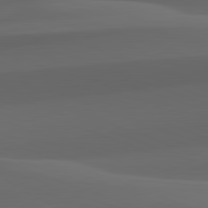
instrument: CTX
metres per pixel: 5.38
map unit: lApd
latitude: 82.4034
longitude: 142.8408
